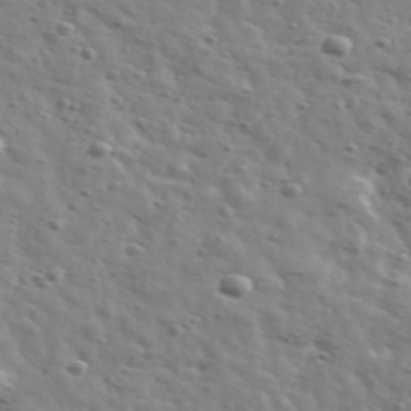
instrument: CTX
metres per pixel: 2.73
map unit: Ave
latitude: 41.6693
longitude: -108.2333
